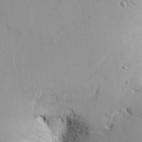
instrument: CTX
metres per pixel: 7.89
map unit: lHvf
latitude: 12.9892
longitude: 178.8408
